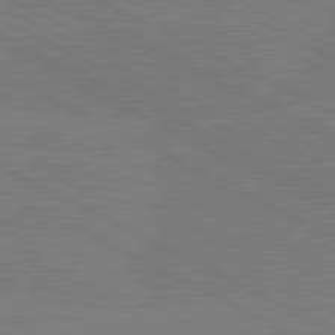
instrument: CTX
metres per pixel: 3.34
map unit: lApd
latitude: 80.8758
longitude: -127.7450
